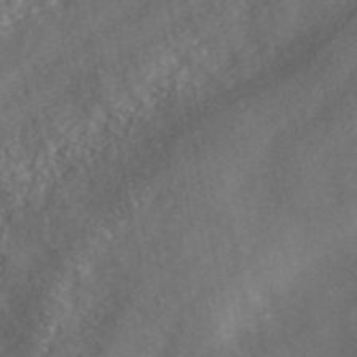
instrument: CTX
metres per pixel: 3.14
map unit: ANa
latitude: 45.1025
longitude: 46.5196
